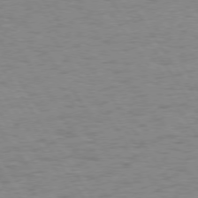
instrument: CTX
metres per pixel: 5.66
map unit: Hpe
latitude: 74.3656
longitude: -136.5357
